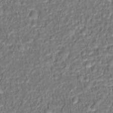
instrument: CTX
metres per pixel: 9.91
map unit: Hto
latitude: 13.0837
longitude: -38.2145
